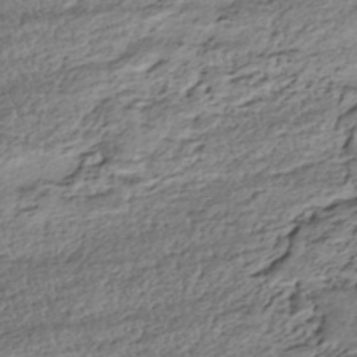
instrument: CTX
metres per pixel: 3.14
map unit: HNhu
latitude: -43.1431
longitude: 105.9178
